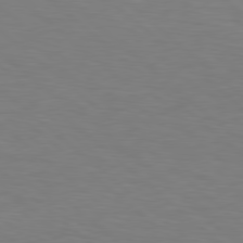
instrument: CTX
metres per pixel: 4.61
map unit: lApd
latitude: 78.6302
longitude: -176.1578
